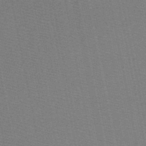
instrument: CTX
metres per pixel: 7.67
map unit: HNb
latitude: -48.8408
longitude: -41.1970
